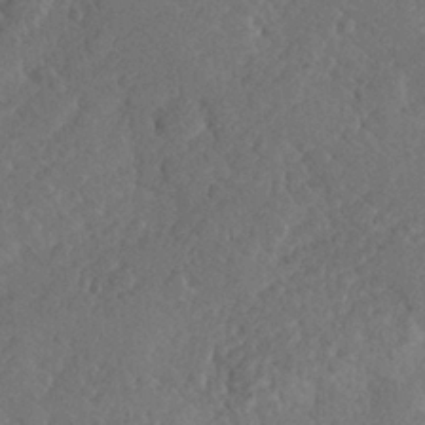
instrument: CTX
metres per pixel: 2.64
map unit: Hve
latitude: 26.3089
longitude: 144.0661
